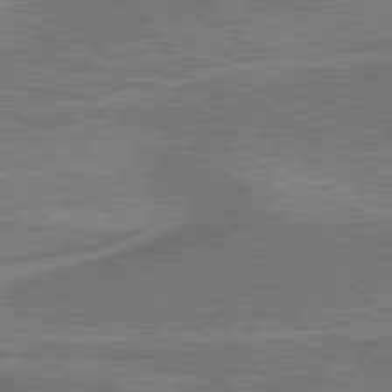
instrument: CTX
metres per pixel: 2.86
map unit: lApd
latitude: 79.5938
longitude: 172.3495
